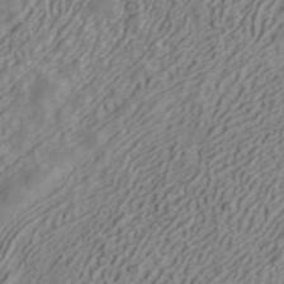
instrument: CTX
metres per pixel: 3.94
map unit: ANa
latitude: 41.9339
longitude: 30.2172
